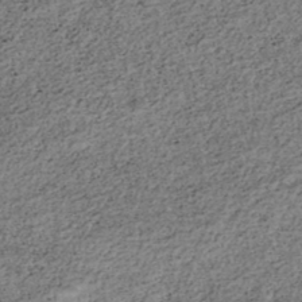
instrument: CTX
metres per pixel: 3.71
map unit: HNhu
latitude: -46.5007
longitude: 30.4251
